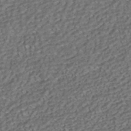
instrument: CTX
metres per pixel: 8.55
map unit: HNhu
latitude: -41.8989
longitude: 107.8045
